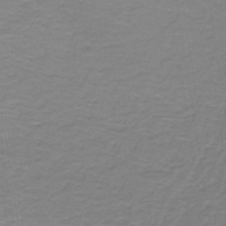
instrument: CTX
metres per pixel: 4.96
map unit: lHb
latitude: -42.5951
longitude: 56.1983
